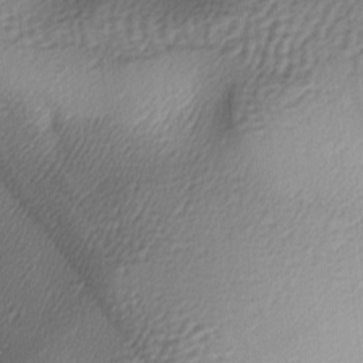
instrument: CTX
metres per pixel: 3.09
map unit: lAa
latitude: -5.9556
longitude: -122.5735
